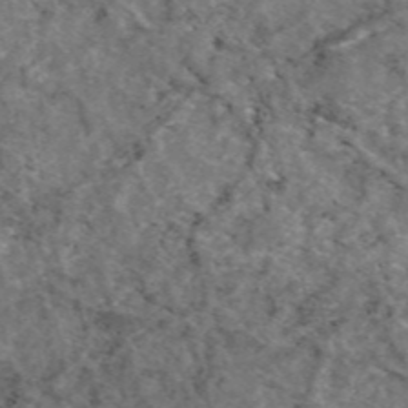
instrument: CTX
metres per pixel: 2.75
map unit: eAb
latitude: 47.7072
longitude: 111.4454
